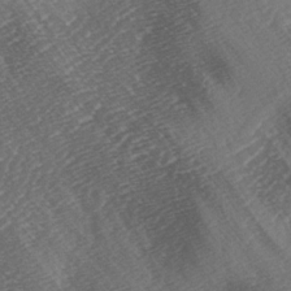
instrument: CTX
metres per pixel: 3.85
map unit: lAa
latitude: -2.8407
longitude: -127.4804
